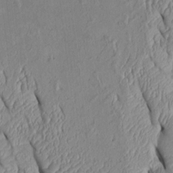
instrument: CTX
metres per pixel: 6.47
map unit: Htu
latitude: 2.0633
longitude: 149.4266
